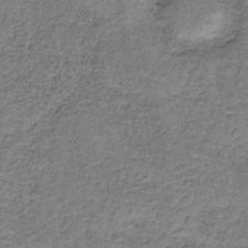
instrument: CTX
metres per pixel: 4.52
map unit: eAb
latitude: -35.9556
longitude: 53.1998
